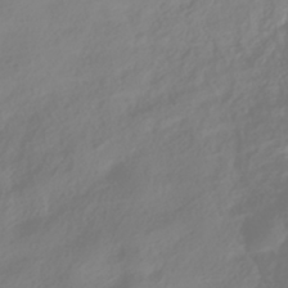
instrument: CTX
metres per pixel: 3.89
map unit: HNhu
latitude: -41.0108
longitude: 100.7463
